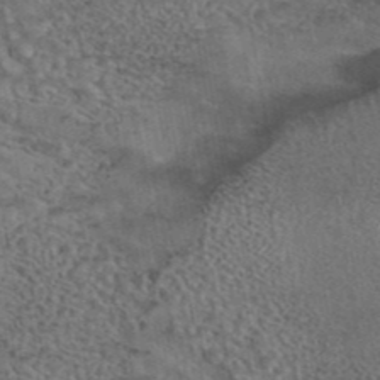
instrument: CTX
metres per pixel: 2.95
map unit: eAb
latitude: 43.0836
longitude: 104.4440
